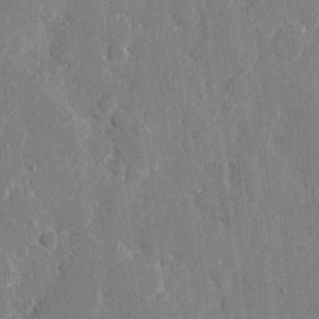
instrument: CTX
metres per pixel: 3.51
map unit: eHh
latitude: 8.4790
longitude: -67.9717
